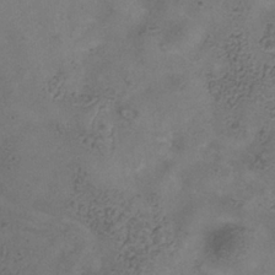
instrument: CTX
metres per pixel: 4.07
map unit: Hve
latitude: -34.9164
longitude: 90.0094
